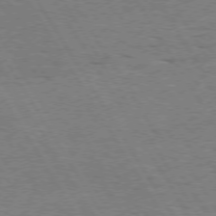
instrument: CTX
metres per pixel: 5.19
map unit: Hpe
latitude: 73.3293
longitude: -143.2915
